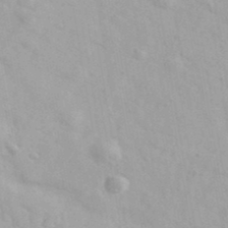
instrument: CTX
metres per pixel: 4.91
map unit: Ave
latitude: 39.9906
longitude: -107.1214
